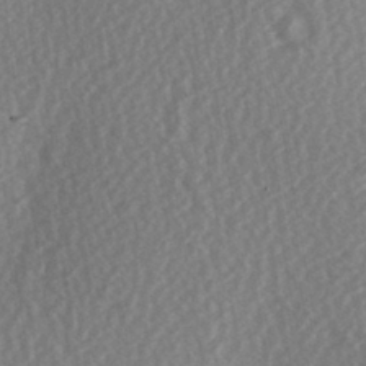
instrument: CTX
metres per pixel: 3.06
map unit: Hve
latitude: 1.8394
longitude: -123.8205
